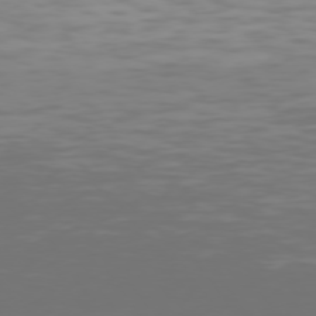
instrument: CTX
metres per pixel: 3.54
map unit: Hpe
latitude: 74.4412
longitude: -124.5356
